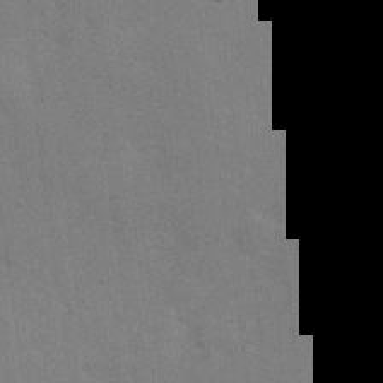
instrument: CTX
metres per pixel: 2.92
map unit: Hve
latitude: 18.4034
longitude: 151.4265
